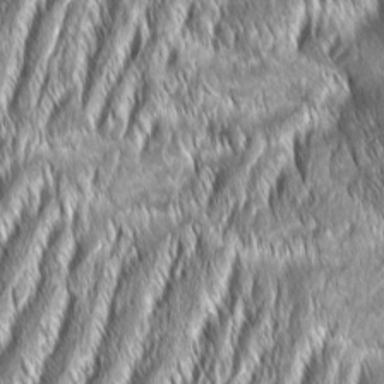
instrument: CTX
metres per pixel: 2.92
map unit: Aa
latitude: 7.9717
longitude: -131.3671
